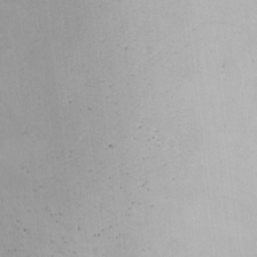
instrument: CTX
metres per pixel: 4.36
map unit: Ave
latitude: -8.0661
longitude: -118.4034
